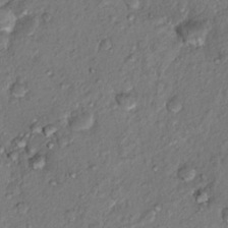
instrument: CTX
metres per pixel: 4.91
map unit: Hto
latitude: 14.7625
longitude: -30.0255
